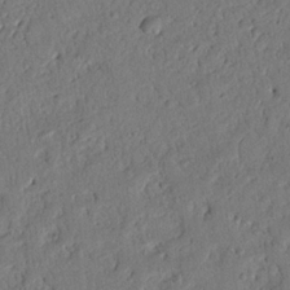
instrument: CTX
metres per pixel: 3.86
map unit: Nhu
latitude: 21.2159
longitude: -77.2726
